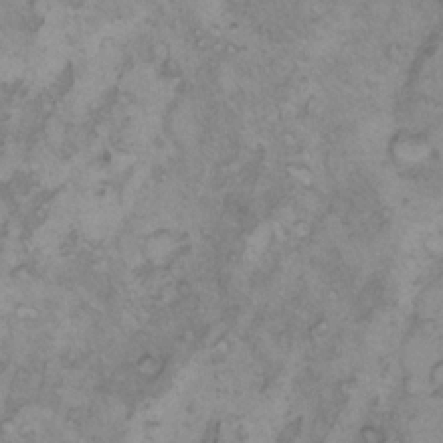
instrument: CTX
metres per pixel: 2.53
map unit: Hto
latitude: 8.0255
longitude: -60.0255
